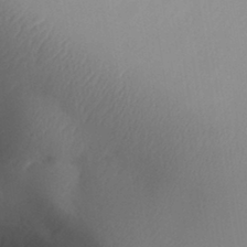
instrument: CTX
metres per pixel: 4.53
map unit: Aa
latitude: 32.2523
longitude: -141.3481
